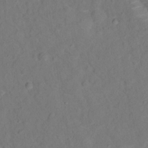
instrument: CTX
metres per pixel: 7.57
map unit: Nhu
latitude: 14.0255
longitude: -36.2901
